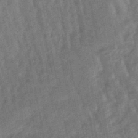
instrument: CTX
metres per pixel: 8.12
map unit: lHb
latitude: -47.8611
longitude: 77.3132
